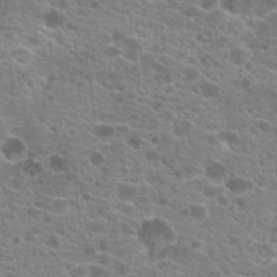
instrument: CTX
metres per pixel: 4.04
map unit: Hto
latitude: 20.4412
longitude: -41.7638
